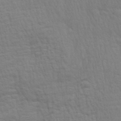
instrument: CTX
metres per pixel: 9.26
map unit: Aa
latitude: 28.4601
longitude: -139.8394
